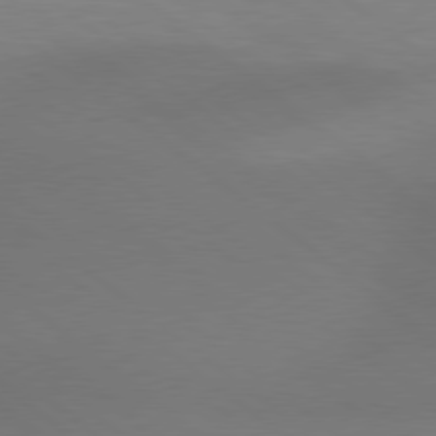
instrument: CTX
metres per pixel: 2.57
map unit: Hpe
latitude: 78.9514
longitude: -150.5545
